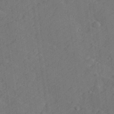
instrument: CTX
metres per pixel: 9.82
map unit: lHvf
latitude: 25.7260
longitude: 142.6329
